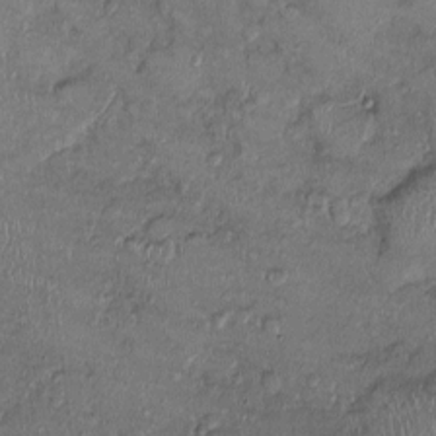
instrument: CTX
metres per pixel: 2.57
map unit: Ht
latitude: -1.6911
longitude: -13.9717
